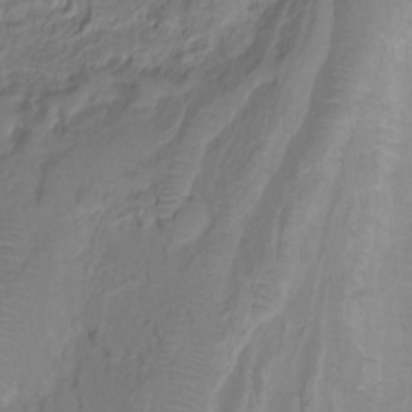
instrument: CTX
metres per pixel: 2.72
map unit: HNhu
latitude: -27.8989
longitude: 74.9920
